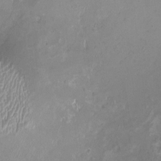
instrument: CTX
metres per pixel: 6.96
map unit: HNhu
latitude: -0.9542
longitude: -4.4979
